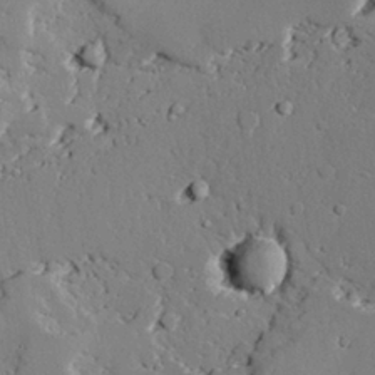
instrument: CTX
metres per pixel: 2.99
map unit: lAvf
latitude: 25.2725
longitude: -110.1578
